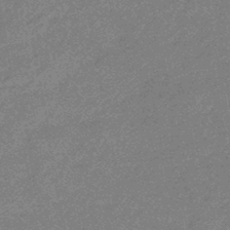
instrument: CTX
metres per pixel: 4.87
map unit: eHb
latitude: -45.0486
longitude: 88.6896
